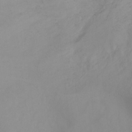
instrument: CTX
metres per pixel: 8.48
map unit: Ht
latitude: 0.6868
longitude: -20.5546
